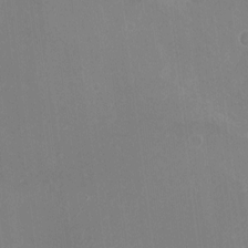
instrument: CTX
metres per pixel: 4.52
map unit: Nhu
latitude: -13.6911
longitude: -40.1388
